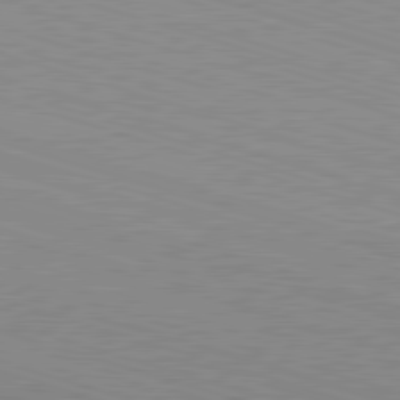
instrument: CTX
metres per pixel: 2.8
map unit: Hpe
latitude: -82.8408
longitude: 7.6155
